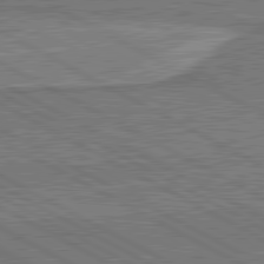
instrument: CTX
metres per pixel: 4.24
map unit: lApd
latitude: 80.9514
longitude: 144.2551
